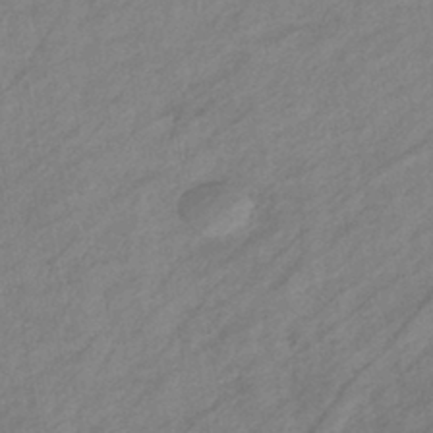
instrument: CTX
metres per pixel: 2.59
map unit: eHb
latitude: -41.7289
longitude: 83.1809
